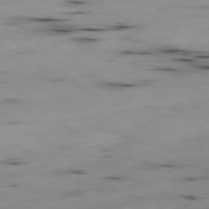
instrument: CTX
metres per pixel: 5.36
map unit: Ap
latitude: -79.4643
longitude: -73.7072
